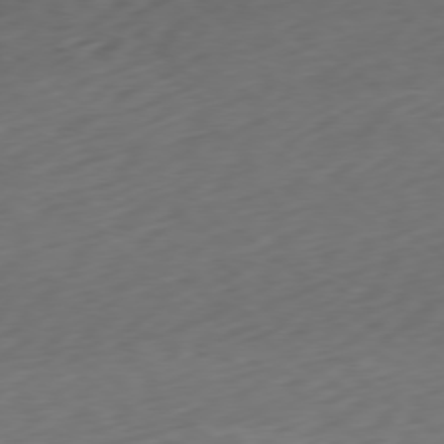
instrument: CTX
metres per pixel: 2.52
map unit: Ap
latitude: -78.8219
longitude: -63.3104
